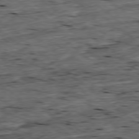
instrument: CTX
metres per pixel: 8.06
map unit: Ap
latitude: -78.7652
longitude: -87.7638
